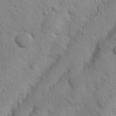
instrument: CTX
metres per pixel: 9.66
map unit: Nhu
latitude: 21.0837
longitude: -76.5356
